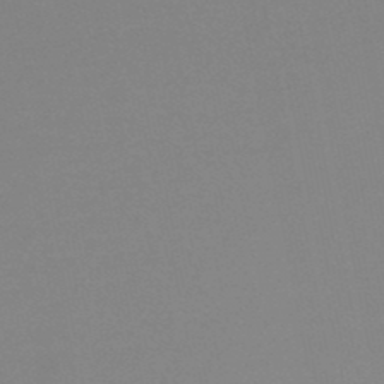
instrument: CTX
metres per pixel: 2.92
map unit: lHb
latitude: -48.7841
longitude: 69.3887
